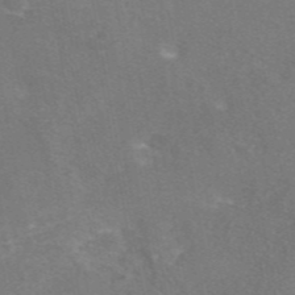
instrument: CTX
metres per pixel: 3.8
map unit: eAb
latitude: 45.7638
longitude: 115.5588
